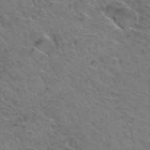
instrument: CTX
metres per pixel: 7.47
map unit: Hto
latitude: 35.2726
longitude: -47.1781
